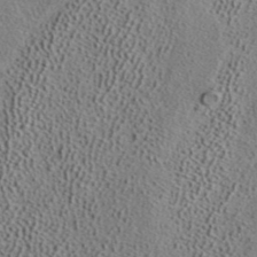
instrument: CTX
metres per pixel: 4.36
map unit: ANa
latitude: 39.6883
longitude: 21.8233
